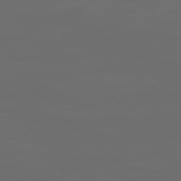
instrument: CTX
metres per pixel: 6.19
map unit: Ap
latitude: -76.4251
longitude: -82.3467
